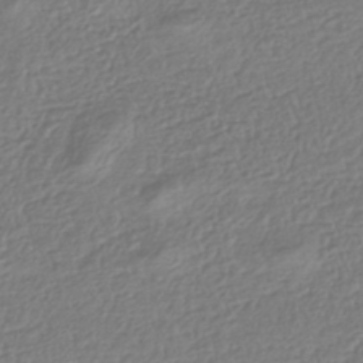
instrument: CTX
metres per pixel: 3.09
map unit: HNhu
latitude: -43.5399
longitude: 97.9745
